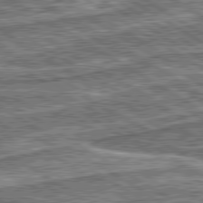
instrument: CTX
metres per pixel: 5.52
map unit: lApd
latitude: 80.4790
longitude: 173.0297
